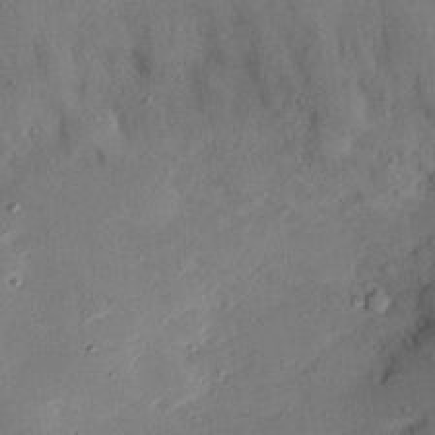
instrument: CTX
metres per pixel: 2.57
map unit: eHh
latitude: 25.1214
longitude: -71.4237
